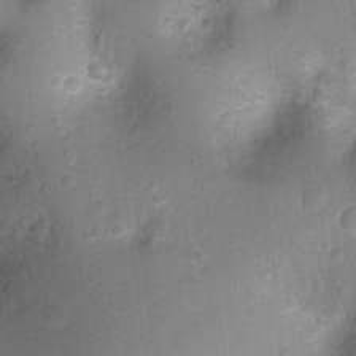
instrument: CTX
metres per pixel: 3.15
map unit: Ht
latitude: -3.4265
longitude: -26.5735
